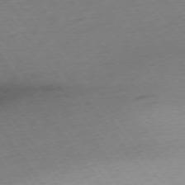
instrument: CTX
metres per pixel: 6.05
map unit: Ap
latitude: -75.4644
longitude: -65.3482
